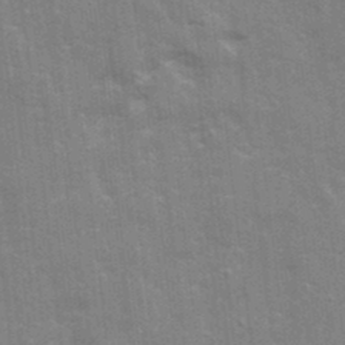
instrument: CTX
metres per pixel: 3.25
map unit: Ave
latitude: 22.1389
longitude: -133.6883
